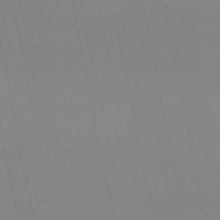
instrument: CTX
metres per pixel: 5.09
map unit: lHb
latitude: -49.8423
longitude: 69.0297
